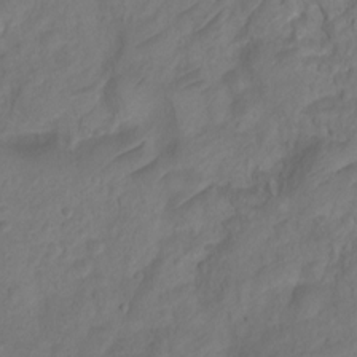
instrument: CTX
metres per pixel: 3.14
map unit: Ht
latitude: 2.2900
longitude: -35.0836
